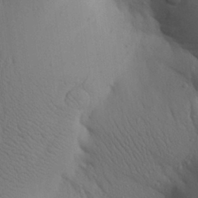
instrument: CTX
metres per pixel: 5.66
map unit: Aa
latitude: 27.2537
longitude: -148.6113
